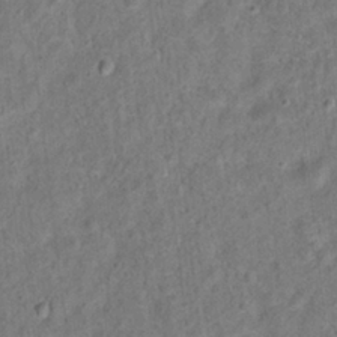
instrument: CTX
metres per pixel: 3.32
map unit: Hto
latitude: 14.1200
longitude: -38.4790
